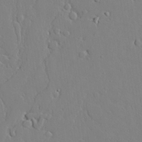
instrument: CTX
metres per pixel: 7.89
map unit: lAvf
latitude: 24.9324
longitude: -110.6113
